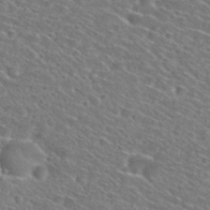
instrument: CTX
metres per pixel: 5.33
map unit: Nhu
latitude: 29.3293
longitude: -48.6113
